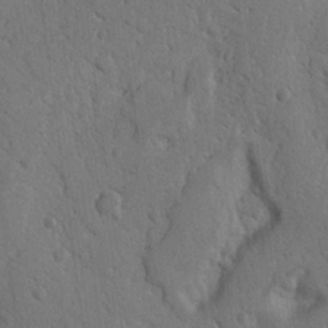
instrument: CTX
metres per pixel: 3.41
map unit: Nhu
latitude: 14.8002
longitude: -79.0081
